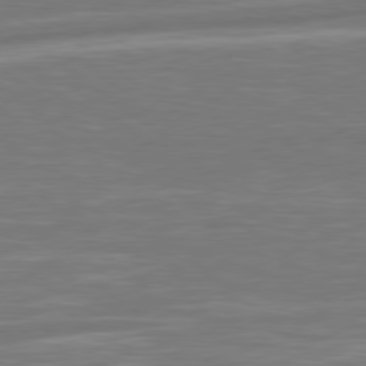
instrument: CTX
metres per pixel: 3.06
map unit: Hpe
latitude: 79.1970
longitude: -126.2523
